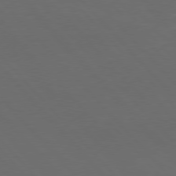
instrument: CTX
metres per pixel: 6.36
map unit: Hpe
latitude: 76.7435
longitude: -163.5749
